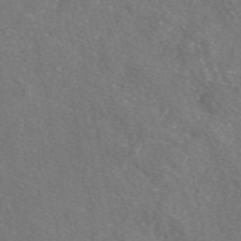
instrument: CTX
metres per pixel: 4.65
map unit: eAb
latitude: 47.1970
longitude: 110.5951
